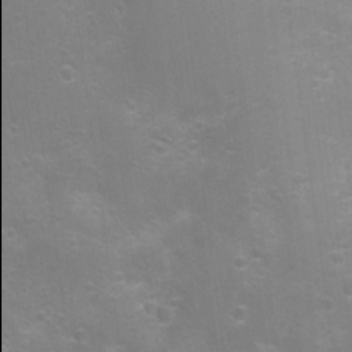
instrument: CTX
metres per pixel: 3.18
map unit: Nhu
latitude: 8.7624
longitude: -21.9906
